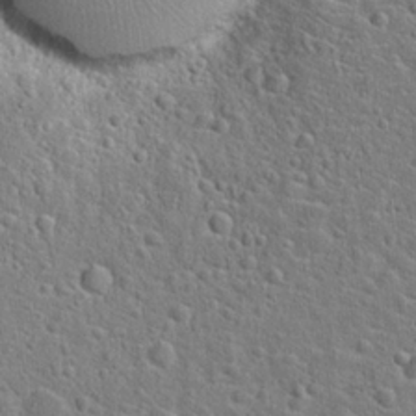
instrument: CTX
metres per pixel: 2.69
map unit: Hto
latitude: 23.0836
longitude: -46.3279
